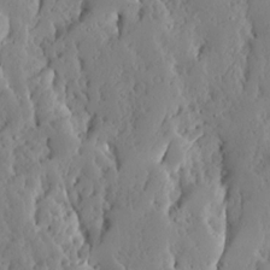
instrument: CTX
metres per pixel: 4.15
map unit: Ave
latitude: 13.4238
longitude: -135.0647
